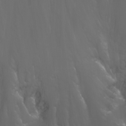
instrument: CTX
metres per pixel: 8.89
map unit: Nhu
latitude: -7.5777
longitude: -74.2712
